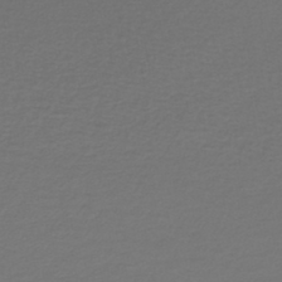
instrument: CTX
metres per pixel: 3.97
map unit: lHb
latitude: -43.8800
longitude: 73.2376
